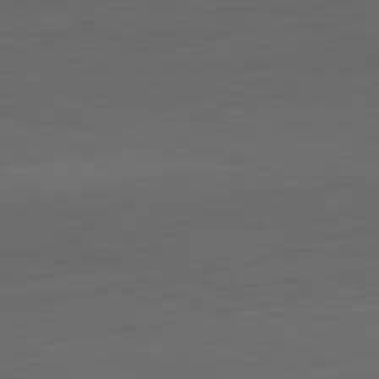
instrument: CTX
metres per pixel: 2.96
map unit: Hpe
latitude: -81.1431
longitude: 19.5777
